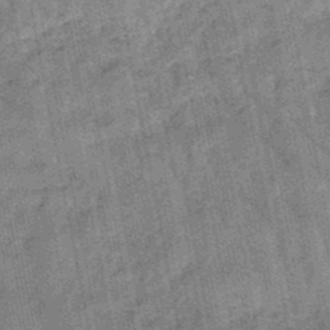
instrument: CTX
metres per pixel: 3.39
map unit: lHb
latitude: -47.3509
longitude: 77.8989
